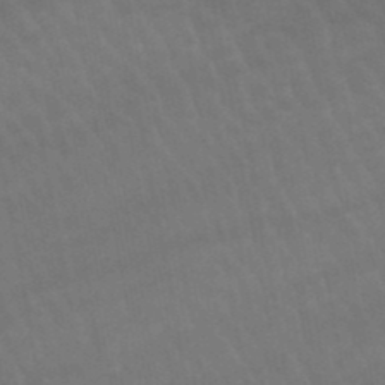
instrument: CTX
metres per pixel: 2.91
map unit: lHb
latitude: -46.0283
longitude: 76.9731
